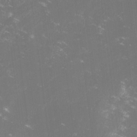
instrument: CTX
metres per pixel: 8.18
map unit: lHvf
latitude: -14.5952
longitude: -101.3293
